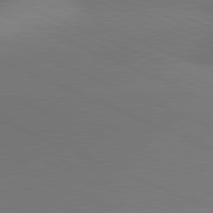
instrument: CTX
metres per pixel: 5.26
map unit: lApd
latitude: 81.3482
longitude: 136.3495
